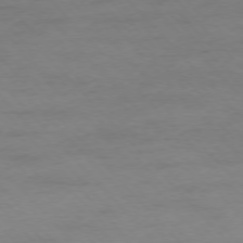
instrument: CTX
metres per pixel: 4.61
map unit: Ap
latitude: -76.9353
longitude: -83.3481
